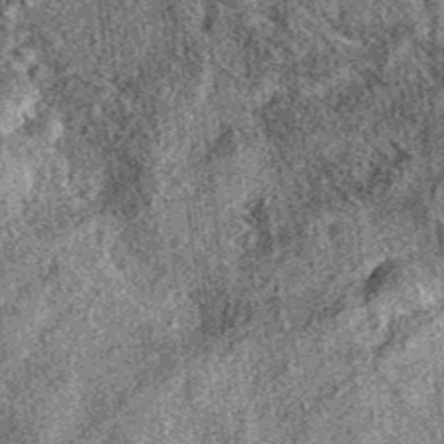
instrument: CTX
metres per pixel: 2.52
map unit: eAb
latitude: 37.5371
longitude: 110.1039
